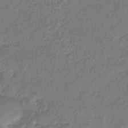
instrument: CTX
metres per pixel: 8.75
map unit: lHb
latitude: -42.1038
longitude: 80.8975
